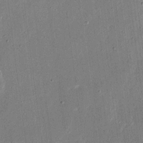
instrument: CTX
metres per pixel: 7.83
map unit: eHh
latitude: 17.0081
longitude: -70.7246
